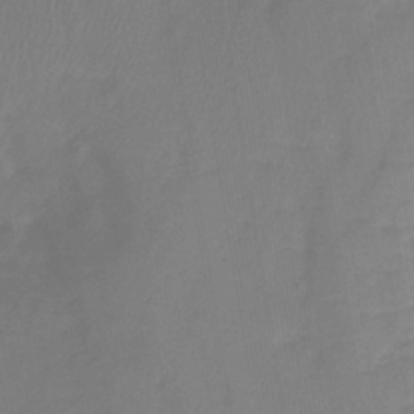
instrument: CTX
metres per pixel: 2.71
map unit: lHb
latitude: -40.9730
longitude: 77.2187
